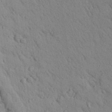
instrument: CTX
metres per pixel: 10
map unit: Aa
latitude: 25.8583
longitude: -148.5735
